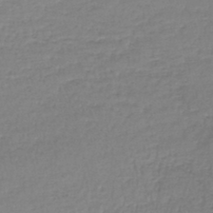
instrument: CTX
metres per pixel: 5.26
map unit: lHb
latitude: -44.8786
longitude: 59.0108
